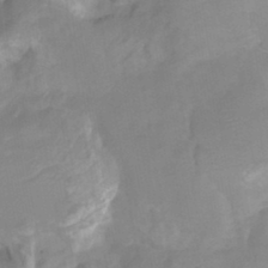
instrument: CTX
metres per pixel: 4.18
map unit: HNhu
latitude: -27.2375
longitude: 74.5196
